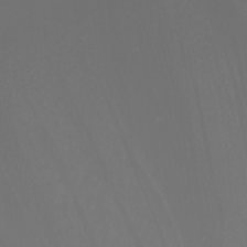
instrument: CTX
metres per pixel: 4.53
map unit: Nhu
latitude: -8.8597
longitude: -95.1781
